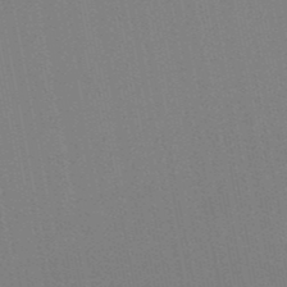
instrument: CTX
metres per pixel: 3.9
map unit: lHb
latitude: -48.8786
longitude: 73.3698
